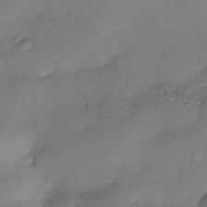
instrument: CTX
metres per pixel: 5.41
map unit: Nhe
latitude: -34.8030
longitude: -143.9339
